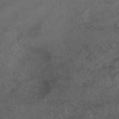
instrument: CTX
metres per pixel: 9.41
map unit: HNb
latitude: -44.7274
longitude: -36.9514
